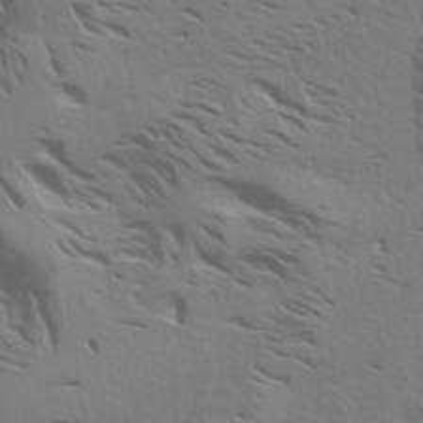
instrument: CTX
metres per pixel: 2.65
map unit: Aa
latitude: 18.8569
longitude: -145.0836
